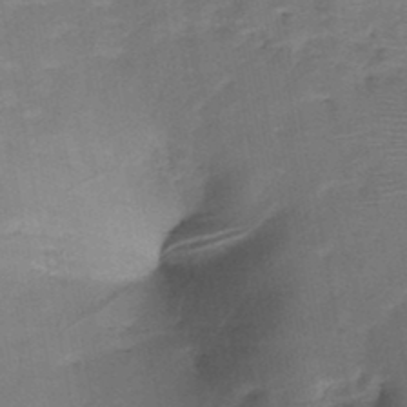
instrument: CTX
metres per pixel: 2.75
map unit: HNb
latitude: -46.8975
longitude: -40.1955
